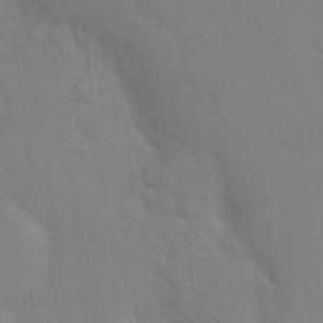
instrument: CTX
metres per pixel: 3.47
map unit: Hto
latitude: 17.6883
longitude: -39.6127
